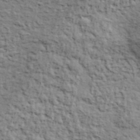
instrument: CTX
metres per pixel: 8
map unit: eHh
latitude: 37.6883
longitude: -82.0255
